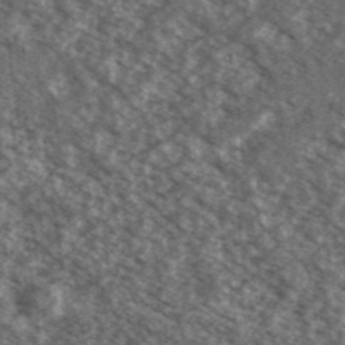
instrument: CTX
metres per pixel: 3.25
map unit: Ave
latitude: 38.8191
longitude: -110.8569
